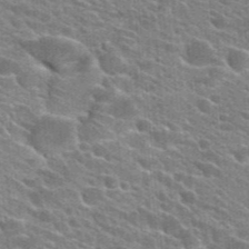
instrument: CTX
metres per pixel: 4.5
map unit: Hto
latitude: 24.0633
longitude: -36.8380
